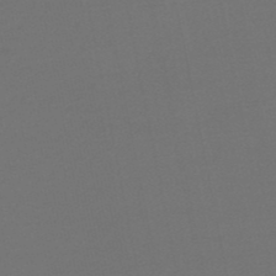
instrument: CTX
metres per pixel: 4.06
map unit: lHb
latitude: -46.7463
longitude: 67.6344
